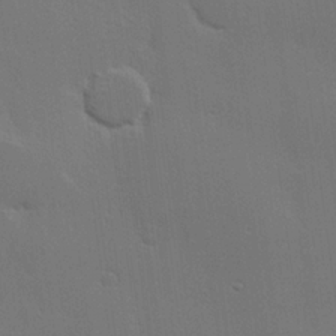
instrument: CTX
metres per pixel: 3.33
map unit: Hve
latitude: 22.8569
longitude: 146.1039
